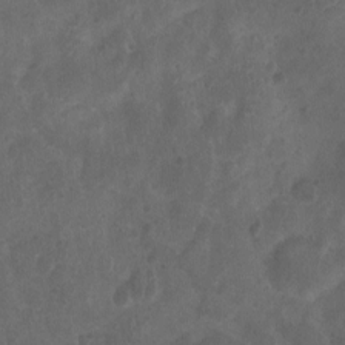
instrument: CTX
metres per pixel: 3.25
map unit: Nhu
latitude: -10.6141
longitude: -21.3293
